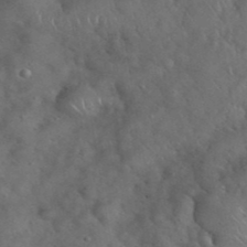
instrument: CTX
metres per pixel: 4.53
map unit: eHh
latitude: 39.5938
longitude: -57.2725
